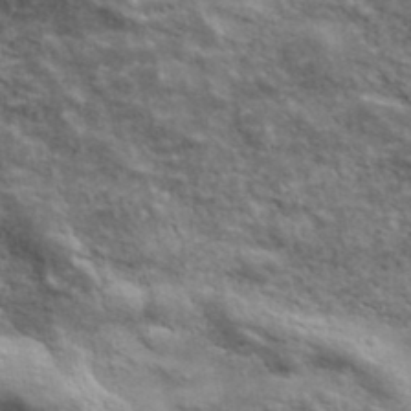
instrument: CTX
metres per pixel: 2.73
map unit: lHvf
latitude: 38.4034
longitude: -88.8380
